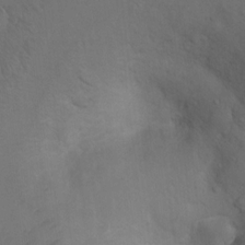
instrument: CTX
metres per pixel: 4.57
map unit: Ht
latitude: 4.4034
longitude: -29.4615
